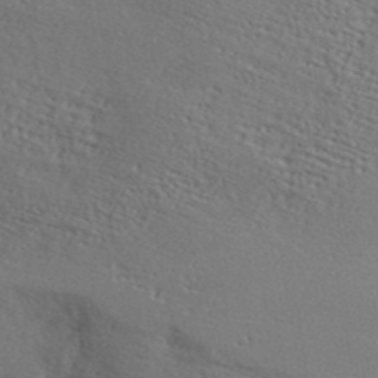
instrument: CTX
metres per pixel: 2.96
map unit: ANa
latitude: 41.6127
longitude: 54.1228
